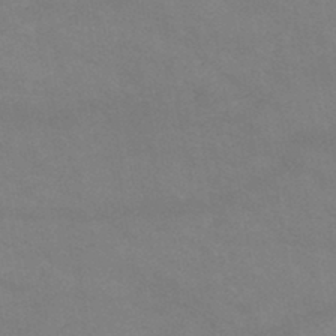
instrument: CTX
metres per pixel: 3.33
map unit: HNb
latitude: -45.7478
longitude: -36.8569
